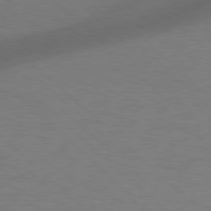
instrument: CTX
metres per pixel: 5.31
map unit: Hpe
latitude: 77.7260
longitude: -150.1766
